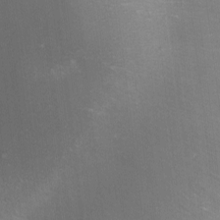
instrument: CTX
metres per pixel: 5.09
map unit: lHvf
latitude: -14.7464
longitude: -99.3292
